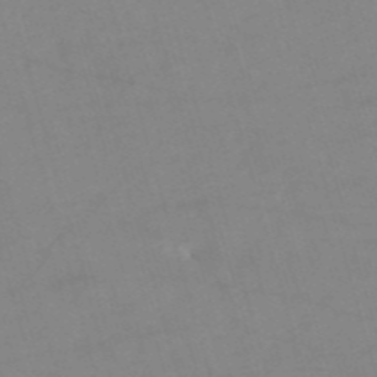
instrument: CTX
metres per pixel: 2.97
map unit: HNb
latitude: -53.8800
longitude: -49.7450
